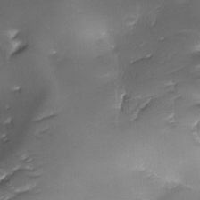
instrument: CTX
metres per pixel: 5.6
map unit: Ave
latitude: -10.4629
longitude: -122.1767
